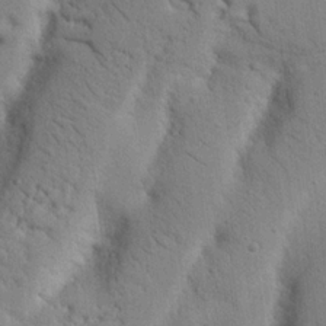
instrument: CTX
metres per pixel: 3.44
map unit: Nhu
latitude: 20.5924
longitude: -76.5545
